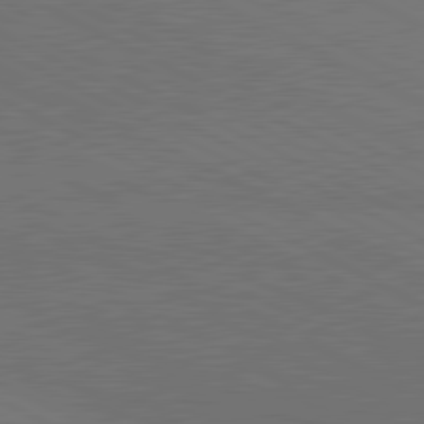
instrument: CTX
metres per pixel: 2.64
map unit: lApd
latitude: 81.2915
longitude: 149.7100
